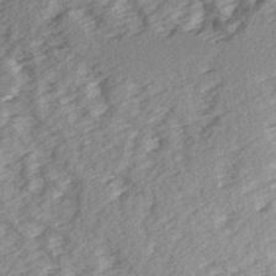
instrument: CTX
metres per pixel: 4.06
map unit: Ave
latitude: 15.0459
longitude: -103.9906
